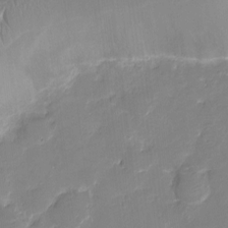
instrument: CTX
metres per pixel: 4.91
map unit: Ht
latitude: -6.5384
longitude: -25.6127
